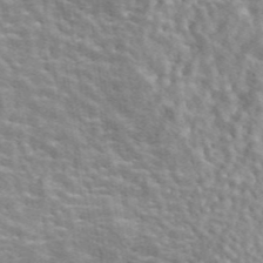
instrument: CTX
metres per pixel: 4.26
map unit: eAb
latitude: 44.5168
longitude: 112.1984
